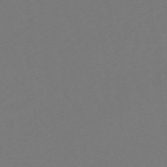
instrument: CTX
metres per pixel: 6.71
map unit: eHb
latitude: -49.8612
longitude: 83.7666
